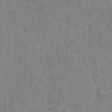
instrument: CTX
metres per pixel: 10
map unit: Hto
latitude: 12.4601
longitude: -56.0822
